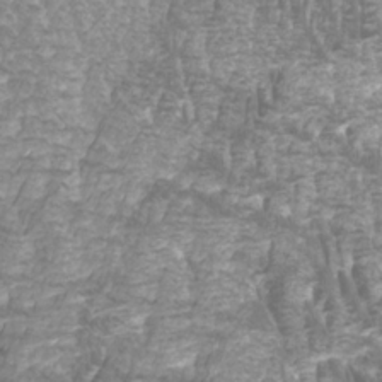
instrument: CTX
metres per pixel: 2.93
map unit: Htu
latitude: -6.4440
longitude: -75.0836
